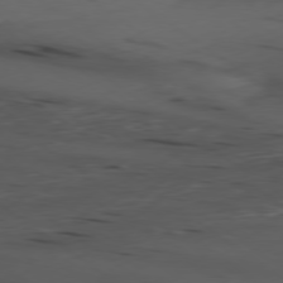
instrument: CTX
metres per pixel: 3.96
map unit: Ap
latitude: -79.6344
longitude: -58.6868
